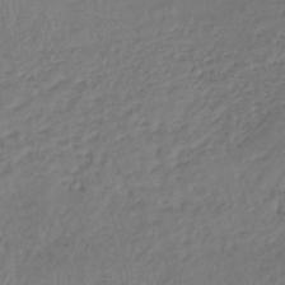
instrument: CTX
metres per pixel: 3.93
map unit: lHb
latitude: -38.0472
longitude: 70.0850
